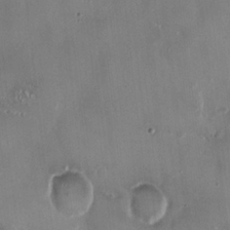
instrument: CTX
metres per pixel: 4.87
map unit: HNhu
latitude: 0.8569
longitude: -4.4790
